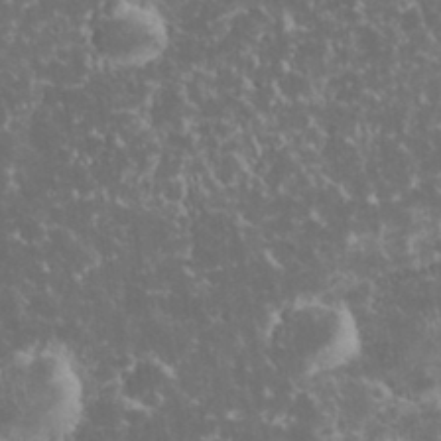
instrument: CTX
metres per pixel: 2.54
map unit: eHh
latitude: 33.1970
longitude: -61.7449
